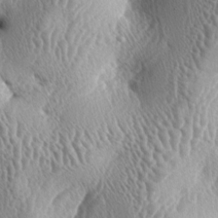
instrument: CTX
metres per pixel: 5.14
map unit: lAa
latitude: -5.6910
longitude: -128.8002
